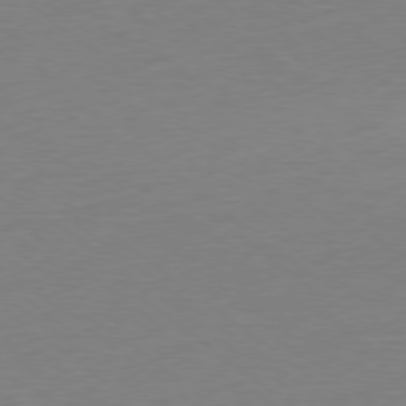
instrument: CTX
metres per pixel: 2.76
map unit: Ap
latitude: -78.8219
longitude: -68.6491
